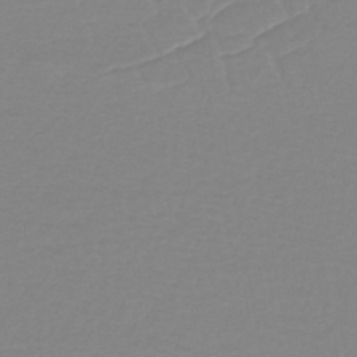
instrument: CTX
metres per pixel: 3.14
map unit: lHb
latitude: -44.7463
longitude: 62.2361
